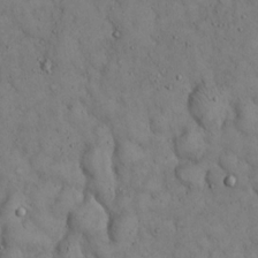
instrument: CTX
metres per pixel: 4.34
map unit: Hto
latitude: 14.8569
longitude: -58.0255
